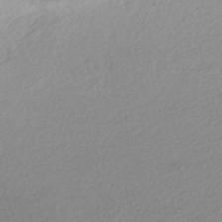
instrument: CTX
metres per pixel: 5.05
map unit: HNhu
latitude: -44.3117
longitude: 95.2942
